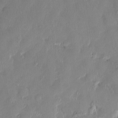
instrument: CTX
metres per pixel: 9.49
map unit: HNhu
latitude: 0.8380
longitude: -4.9325
